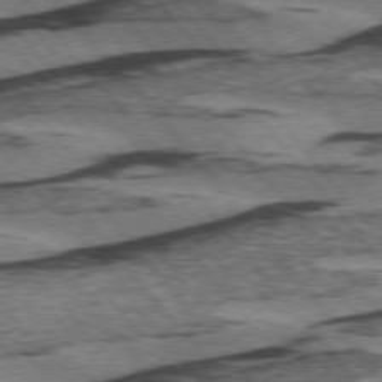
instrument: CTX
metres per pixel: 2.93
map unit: lApd
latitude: 75.3104
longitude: -77.1970
